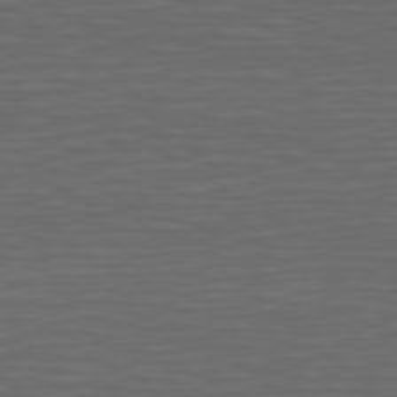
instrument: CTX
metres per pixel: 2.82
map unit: Hpe
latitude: 75.0270
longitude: -126.0633
